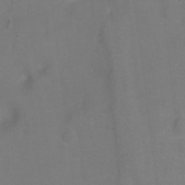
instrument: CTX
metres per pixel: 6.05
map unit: Hto
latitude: -0.1228
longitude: -33.5182
